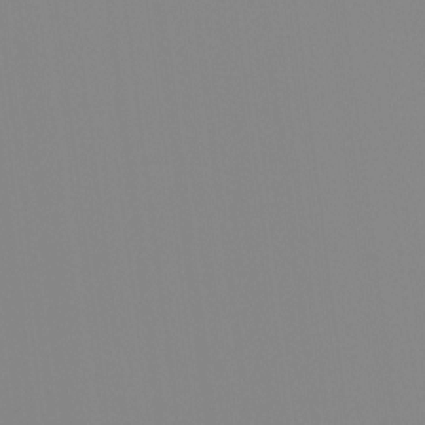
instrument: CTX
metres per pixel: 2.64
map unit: Ht
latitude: -13.7289
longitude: -50.3467
